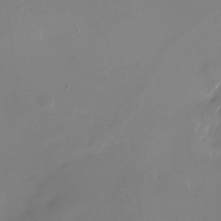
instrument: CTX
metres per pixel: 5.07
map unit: Nhu
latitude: -29.2754
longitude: -79.8206
